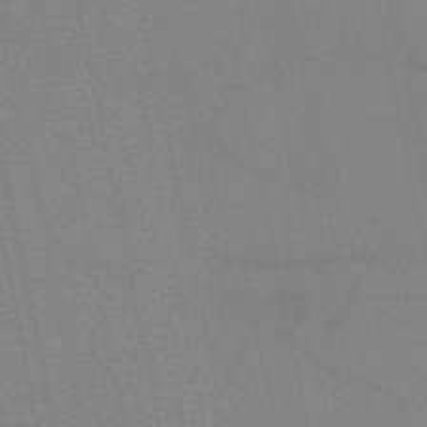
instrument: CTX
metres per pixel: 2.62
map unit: HNb
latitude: -53.1242
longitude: -47.4427
